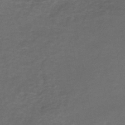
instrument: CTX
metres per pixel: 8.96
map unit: HNhu
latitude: -48.7086
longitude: 100.1794
